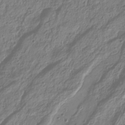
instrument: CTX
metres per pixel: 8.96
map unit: Hve
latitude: -34.2550
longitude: 88.8408
